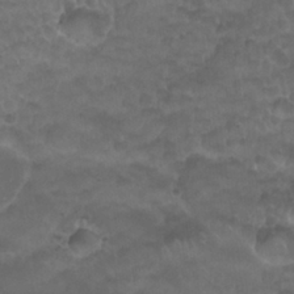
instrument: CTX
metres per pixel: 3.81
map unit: Nhu
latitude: 26.8002
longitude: -53.5749
